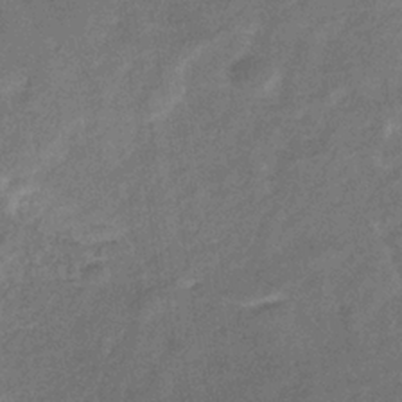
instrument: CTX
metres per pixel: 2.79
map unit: eHb
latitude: -34.0094
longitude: 74.5196
